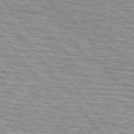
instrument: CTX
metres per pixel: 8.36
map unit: lApd
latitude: 74.9892
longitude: -76.4412
